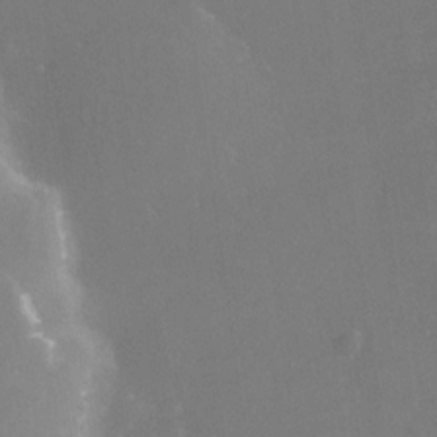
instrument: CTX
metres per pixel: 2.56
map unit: Nhe
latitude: -27.8989
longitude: -109.0458
